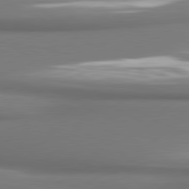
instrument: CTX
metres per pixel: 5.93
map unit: lApd
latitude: 80.8569
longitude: 178.1228
